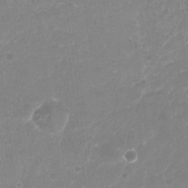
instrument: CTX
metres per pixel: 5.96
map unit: Nhu
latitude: -27.6155
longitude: -61.6694
